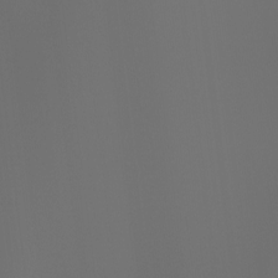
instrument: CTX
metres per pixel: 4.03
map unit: Htu
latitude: -7.5588
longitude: -49.3482
